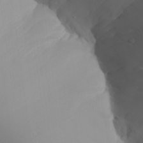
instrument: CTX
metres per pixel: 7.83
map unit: Aa
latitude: 24.8380
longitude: -127.4993
